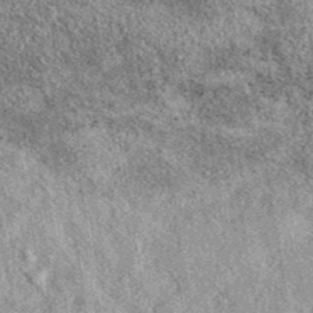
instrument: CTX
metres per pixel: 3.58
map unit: eAb
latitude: 39.8394
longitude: 110.4251
